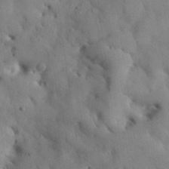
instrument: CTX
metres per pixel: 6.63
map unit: Nhu
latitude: 27.2159
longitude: -72.3468
